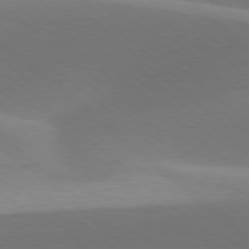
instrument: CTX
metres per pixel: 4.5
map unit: lApd
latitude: 77.9717
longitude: -51.4615
